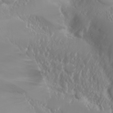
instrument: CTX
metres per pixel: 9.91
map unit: Nhu
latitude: -6.6896
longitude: -89.5372
